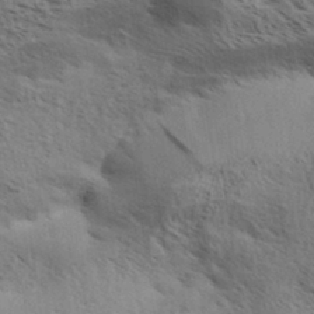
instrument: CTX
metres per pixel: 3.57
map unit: Aa
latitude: 32.9325
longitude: -140.2900
